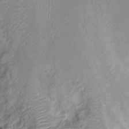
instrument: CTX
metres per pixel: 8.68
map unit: Ht
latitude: -7.7099
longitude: -19.4048
